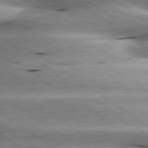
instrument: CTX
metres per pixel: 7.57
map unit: lApd
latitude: 80.1200
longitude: -140.9513
